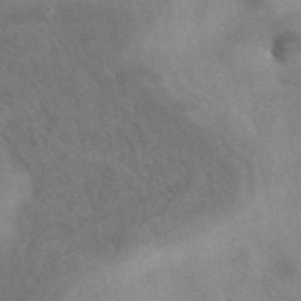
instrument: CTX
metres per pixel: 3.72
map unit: eAb
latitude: 40.0255
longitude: 106.3873
